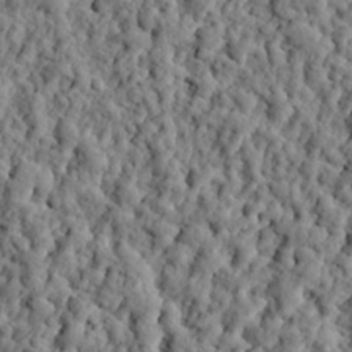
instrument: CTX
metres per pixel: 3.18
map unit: eHh
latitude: 26.2523
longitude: -78.5924
